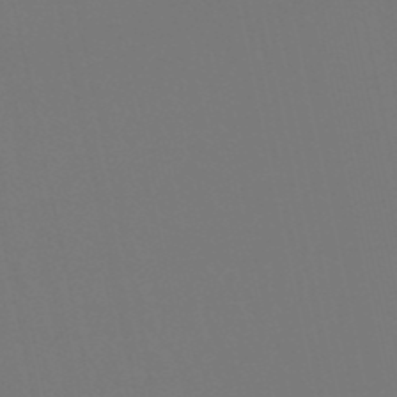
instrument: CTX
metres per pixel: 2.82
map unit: lHb
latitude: -49.9745
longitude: 70.1795
